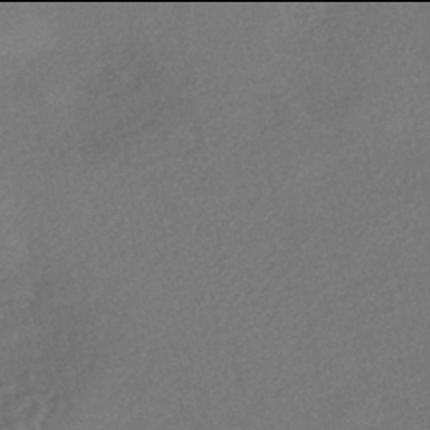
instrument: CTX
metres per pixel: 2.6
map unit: eHh
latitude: -42.0094
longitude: 120.4629
